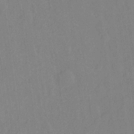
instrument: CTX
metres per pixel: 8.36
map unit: Nhu
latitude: -12.9731
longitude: -24.1199
